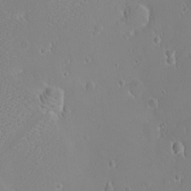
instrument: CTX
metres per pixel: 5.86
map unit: eHh
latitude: -8.6896
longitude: -69.8394
